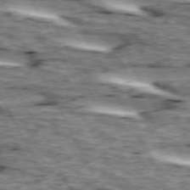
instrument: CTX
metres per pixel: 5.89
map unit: lApd
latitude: 73.7072
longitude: -55.3104
